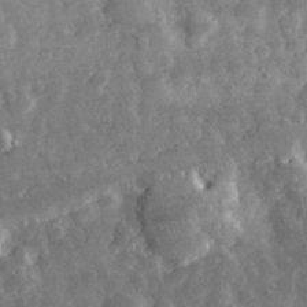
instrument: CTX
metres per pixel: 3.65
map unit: eHh
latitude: 32.1767
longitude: -69.4804
